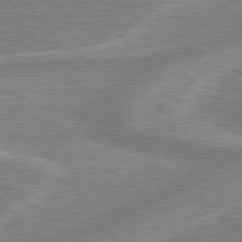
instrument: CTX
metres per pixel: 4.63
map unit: lApd
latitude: 78.8191
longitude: -158.4979
